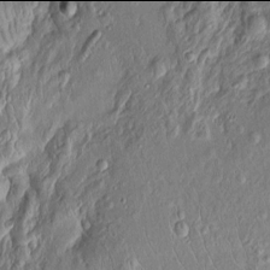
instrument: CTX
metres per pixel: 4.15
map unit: Htu
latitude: -6.0094
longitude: 158.0094
